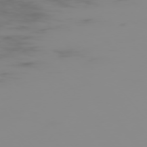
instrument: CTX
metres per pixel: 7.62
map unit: Hpe
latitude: -75.9556
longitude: -10.2523
